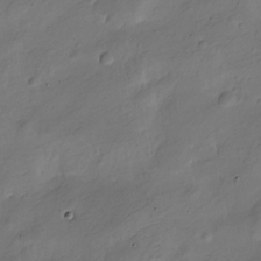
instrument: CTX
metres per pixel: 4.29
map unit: Nve
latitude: -25.5021
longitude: 106.9731
